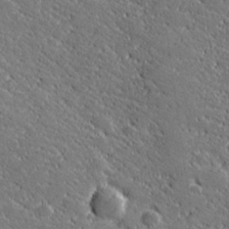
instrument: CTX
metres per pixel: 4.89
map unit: lHvf
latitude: 27.4238
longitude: 141.5588
